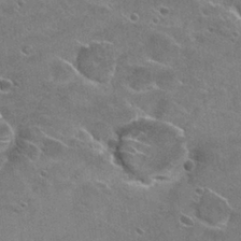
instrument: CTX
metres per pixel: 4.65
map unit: Hto
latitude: 26.2145
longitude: -43.1025
